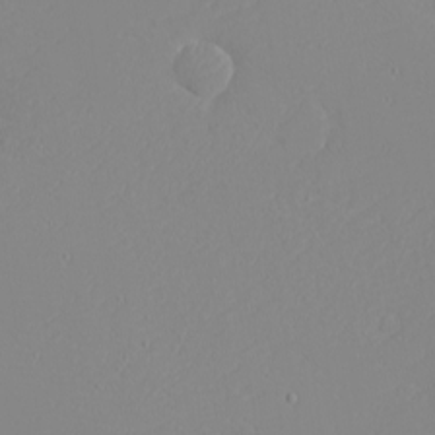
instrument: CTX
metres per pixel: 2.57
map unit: eHh
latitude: -4.3873
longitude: -81.8016
